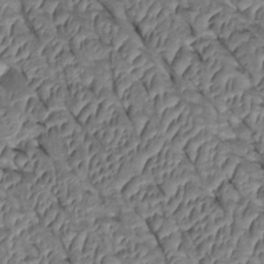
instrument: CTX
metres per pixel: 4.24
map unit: Htu
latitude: 1.1214
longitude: 147.7477
